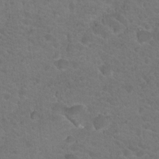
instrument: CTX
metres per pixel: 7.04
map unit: Hto
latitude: 18.6112
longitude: -34.7057
